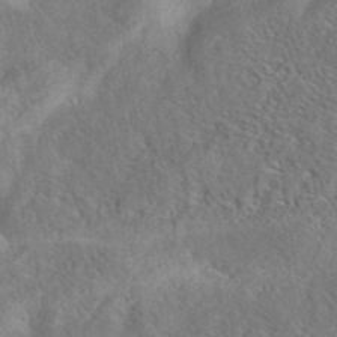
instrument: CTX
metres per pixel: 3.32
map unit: eAb
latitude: 40.0444
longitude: 108.6707
